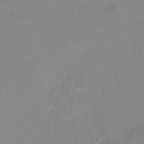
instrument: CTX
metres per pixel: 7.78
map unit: HNhu
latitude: 8.2712
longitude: -1.2726
